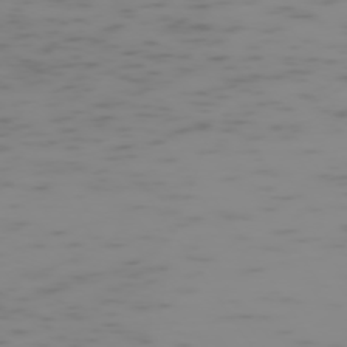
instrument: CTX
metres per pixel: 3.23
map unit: Hpe
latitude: -74.5196
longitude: 7.1620
